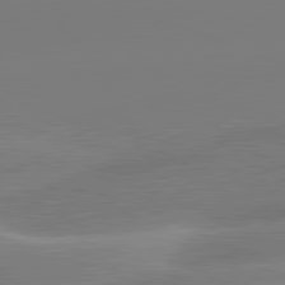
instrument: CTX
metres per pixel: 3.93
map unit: lApd
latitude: 81.5182
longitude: -159.6883
